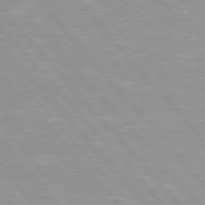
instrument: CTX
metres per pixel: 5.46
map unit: Hpe
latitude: 76.2333
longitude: -155.0647
